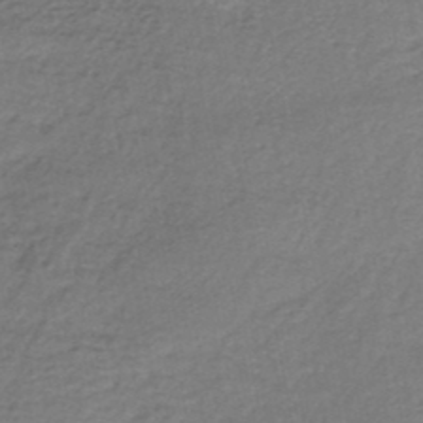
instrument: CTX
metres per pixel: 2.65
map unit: lHb
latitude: -35.6155
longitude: 60.9353
